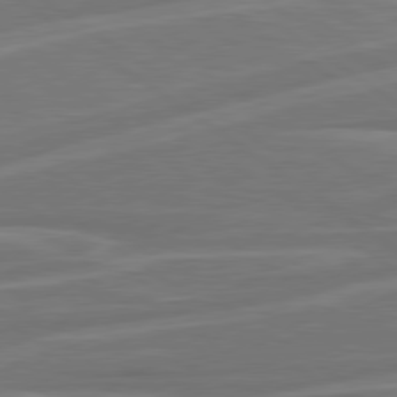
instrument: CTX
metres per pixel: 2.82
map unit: Hpe
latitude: 79.0270
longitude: -127.4993
